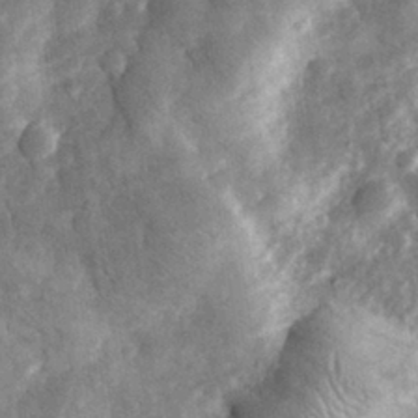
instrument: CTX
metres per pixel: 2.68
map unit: eHh
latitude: 31.3671
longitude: -69.8206
